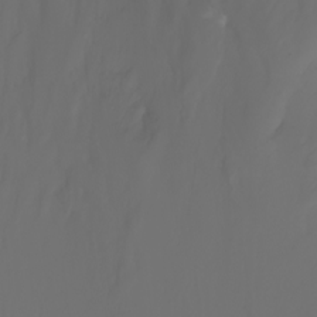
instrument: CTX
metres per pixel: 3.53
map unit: Ht
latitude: -3.1620
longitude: -61.4615
